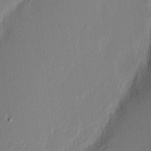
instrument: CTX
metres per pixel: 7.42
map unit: Nhu
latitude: 2.8569
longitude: -76.8002
